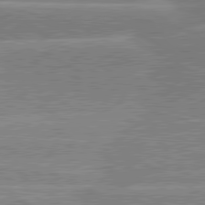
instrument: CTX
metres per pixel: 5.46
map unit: lApd
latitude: 80.8002
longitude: -131.3482
